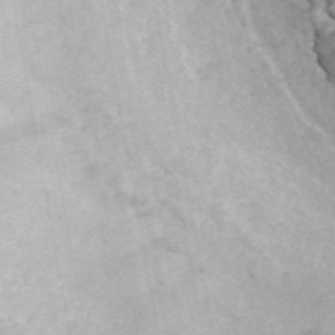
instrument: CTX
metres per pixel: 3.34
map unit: ANa
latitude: 45.6127
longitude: 23.1431
